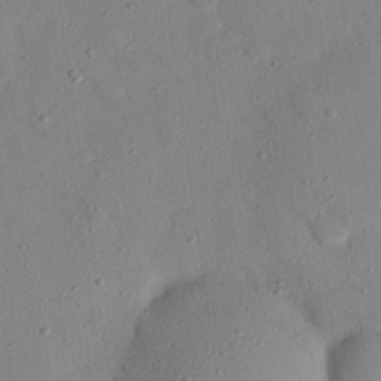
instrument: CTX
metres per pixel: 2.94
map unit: eHh
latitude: 26.1767
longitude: -76.5356
